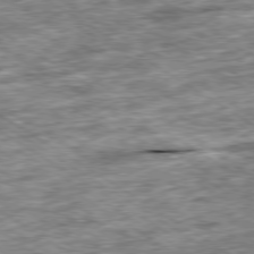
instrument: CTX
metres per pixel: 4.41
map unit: Ap
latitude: -79.7477
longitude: -74.6868
